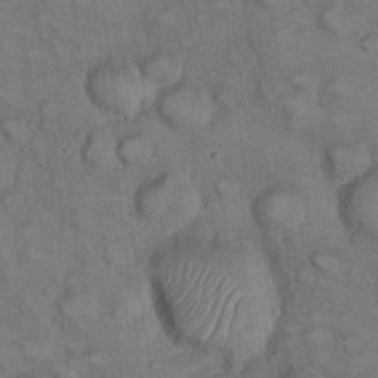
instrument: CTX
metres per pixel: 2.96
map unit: eHh
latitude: 22.5357
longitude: -60.2144
